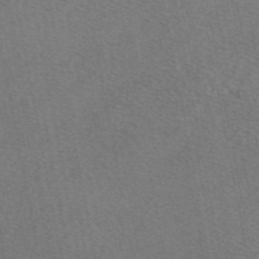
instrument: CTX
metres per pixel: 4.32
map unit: eAb
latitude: 48.6490
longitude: 107.0298
